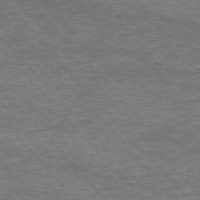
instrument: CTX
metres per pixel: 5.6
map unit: Ap
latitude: -76.6518
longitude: -70.1578
